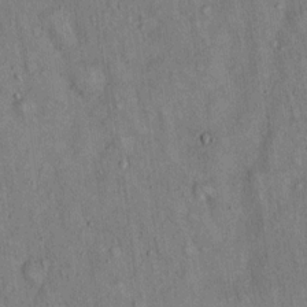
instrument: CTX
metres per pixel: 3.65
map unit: Hto
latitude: 14.4979
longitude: -58.8569
